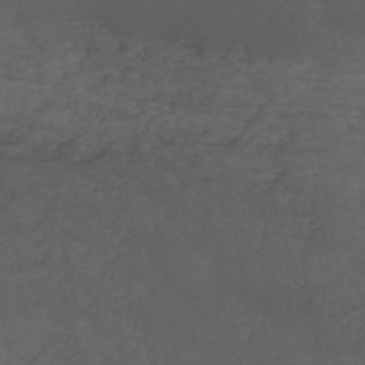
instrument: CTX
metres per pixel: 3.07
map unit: HNb
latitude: -51.7100
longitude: -39.5938
